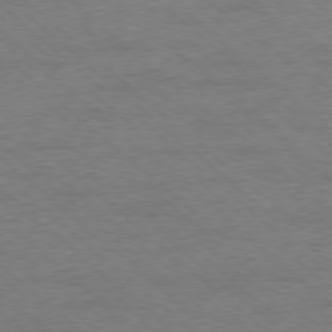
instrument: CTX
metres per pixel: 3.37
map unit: Ap
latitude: -78.2550
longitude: -85.9339
